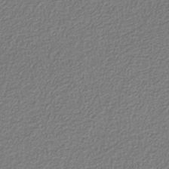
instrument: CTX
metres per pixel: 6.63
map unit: eAb
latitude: -38.1417
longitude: 52.4629
